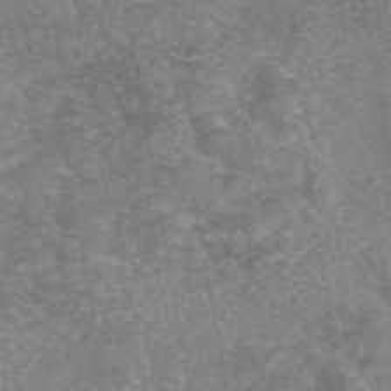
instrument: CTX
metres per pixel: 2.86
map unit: eAb
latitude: 45.8772
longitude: 104.8786
